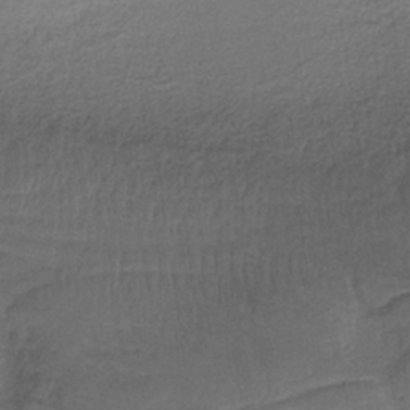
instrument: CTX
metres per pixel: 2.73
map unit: HNb
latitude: -35.6722
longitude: 58.8030
